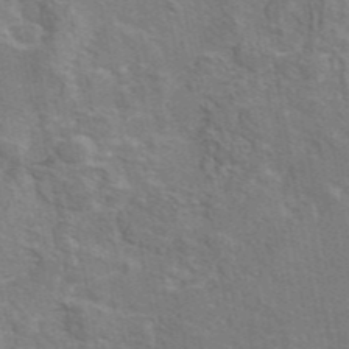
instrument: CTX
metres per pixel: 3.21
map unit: eAb
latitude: 44.9325
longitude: 110.2739
